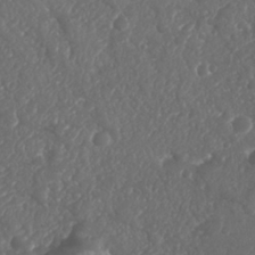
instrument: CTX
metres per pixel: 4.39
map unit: Nhu
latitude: 26.0822
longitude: -63.4616
